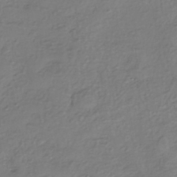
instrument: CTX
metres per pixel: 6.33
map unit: eHh
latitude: -42.5762
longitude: 122.0850
